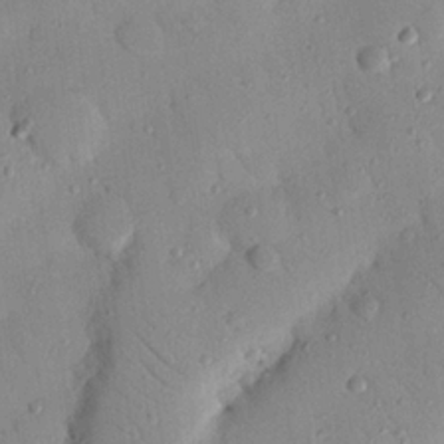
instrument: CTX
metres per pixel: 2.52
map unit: Nhu
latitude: 22.7057
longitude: -75.7072
